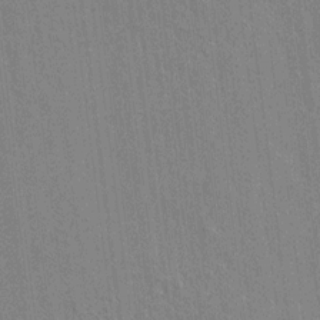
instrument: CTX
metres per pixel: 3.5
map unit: lAvf
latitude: 7.8961
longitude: 166.5952
